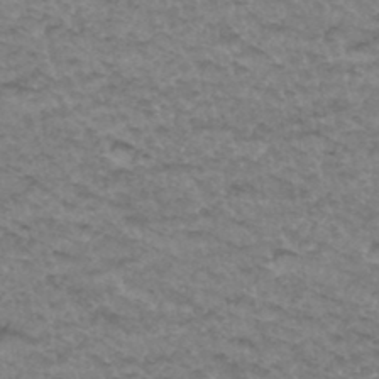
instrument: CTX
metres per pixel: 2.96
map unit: Hto
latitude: 34.7624
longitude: -47.8206
